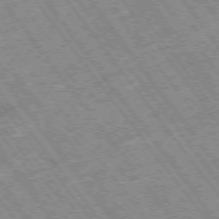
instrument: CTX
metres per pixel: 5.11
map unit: Hpe
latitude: -75.3888
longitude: -20.9892
